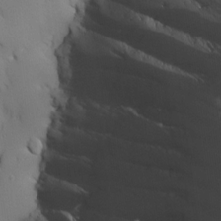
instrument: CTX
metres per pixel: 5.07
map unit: Ave
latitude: 12.3467
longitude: -101.3671
